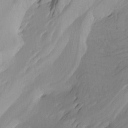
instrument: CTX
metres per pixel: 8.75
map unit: Htu
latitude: -3.6154
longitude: -74.0633
